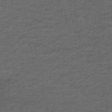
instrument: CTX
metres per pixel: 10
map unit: ANa
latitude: 39.5182
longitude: 23.3510
